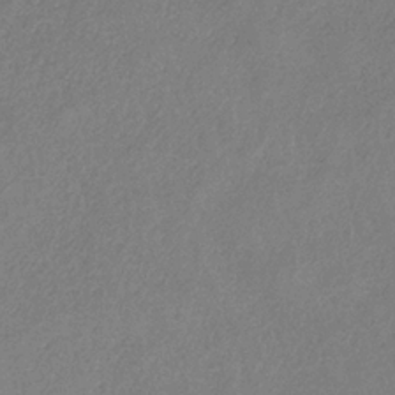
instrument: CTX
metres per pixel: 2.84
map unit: HNb
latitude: -32.9353
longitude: 55.5588
